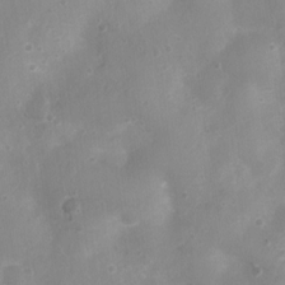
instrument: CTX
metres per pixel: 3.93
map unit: Nhu
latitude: 4.9703
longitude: -17.2348
